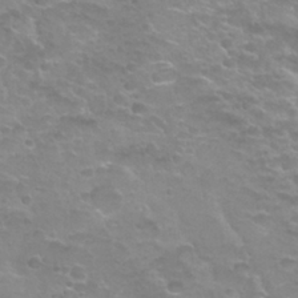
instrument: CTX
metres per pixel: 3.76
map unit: Nhu
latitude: 27.4804
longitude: -53.2348
